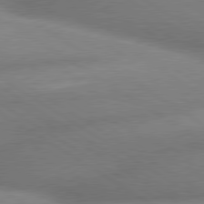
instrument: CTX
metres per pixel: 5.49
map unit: lApd
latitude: 80.0633
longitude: -162.2145
